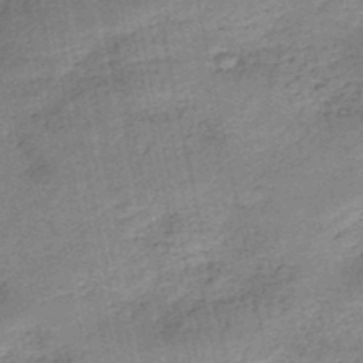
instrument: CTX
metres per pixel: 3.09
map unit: HNb
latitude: -50.4062
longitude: -49.9339
